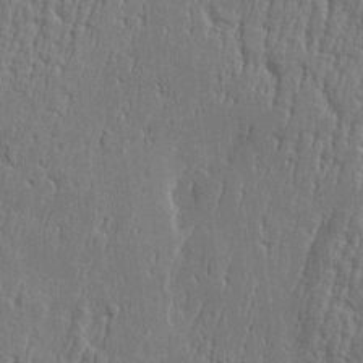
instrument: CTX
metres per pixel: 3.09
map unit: Htu
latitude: -5.7099
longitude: 175.8422
